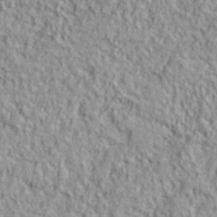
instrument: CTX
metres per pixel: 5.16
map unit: lHvf
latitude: 38.7435
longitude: -91.2537
